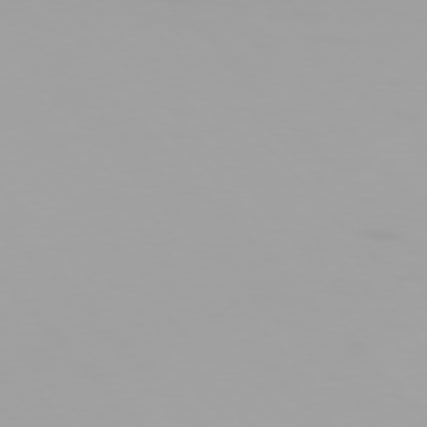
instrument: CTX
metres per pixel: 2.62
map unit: Hpe
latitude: 76.0822
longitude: -143.9528
